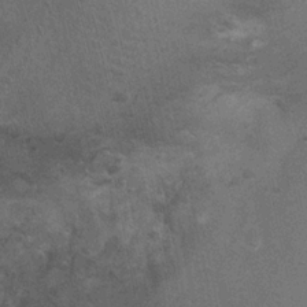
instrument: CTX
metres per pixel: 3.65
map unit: Ht
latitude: -1.1054
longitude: -15.6694
